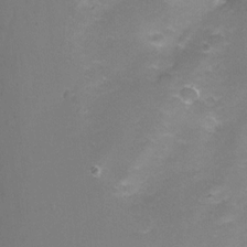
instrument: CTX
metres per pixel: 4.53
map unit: Ht
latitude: -11.2754
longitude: -39.1781
